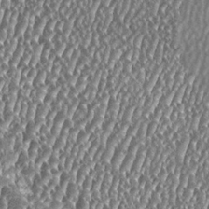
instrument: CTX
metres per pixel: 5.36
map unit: HNhu
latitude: 0.3278
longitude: 0.1606
